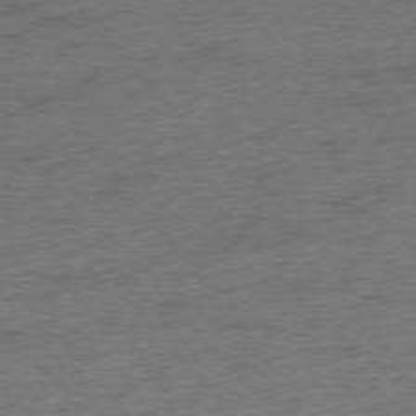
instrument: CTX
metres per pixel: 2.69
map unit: Hpe
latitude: -76.1039
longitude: -11.9906
